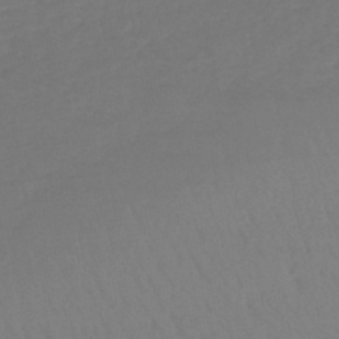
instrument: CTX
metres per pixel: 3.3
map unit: lHb
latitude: -44.5196
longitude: 69.2942
